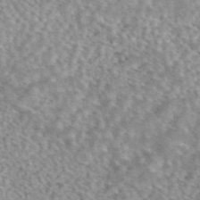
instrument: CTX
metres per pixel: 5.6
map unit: eAb
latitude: 44.5168
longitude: 108.9164
